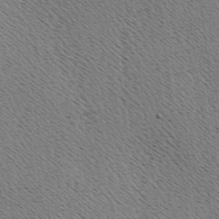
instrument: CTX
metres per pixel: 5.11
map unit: Hve
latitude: 3.1781
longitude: -125.0080
